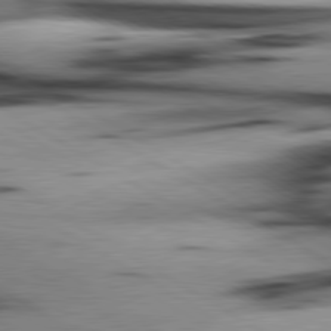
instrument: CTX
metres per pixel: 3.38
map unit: lApd
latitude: 80.2333
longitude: 163.1809
